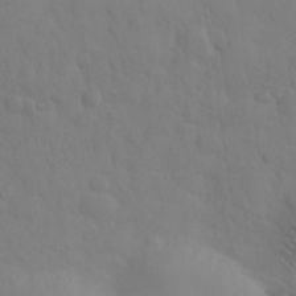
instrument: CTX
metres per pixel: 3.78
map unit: eHh
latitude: 31.2348
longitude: -68.4412
